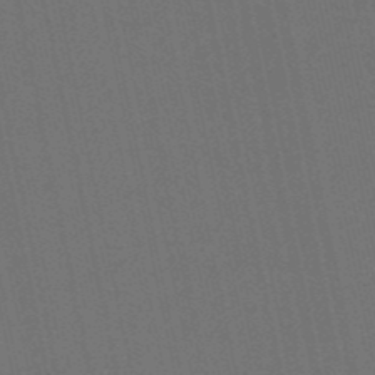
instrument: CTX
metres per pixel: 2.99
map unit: lHb
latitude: -50.7463
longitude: 80.6897
